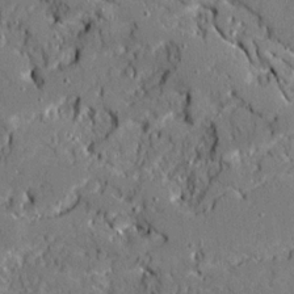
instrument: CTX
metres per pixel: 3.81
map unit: Ave
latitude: 19.2915
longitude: -128.0255
